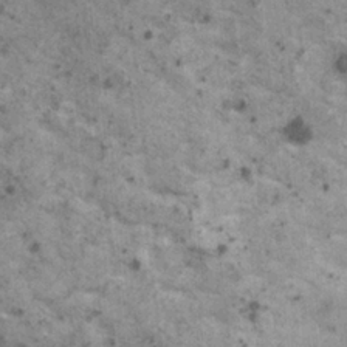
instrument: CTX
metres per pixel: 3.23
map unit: HNhu
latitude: 2.4790
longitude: 4.3117
